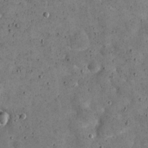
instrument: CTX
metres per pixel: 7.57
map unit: eHh
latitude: 21.6883
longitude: -65.4048
